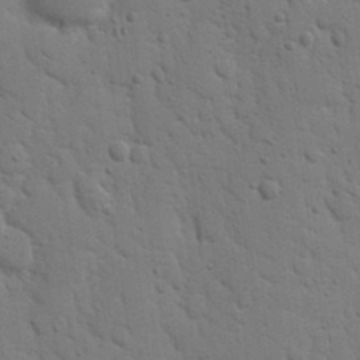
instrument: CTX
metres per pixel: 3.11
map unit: Nhu
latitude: 17.1025
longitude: -79.1403
